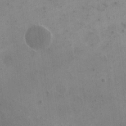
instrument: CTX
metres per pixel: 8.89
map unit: eHh
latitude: 17.1403
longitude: -67.3859
